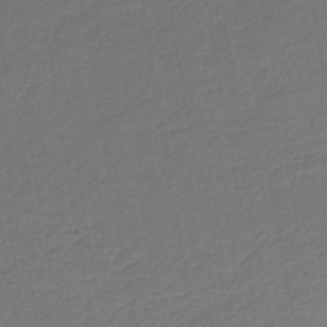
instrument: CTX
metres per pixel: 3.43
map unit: lHb
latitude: -43.9556
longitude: 60.2739
